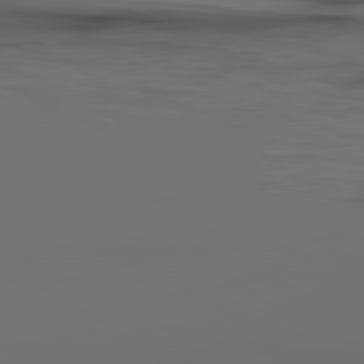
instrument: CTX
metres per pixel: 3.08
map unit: lApd
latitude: 79.8773
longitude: 160.2173
